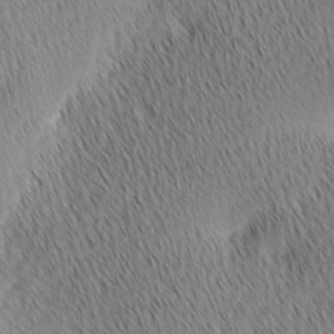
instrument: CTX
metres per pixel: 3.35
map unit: Ave
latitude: 1.7071
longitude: -114.9891
